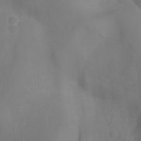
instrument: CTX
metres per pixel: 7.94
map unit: Ht
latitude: -11.4077
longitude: -27.8395
